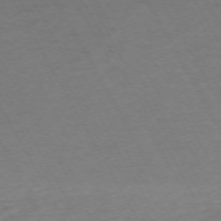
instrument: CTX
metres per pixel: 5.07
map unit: Hpe
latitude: -72.3306
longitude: 8.7463
